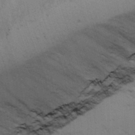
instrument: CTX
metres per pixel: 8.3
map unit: Ave
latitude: 13.8017
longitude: -102.7057
